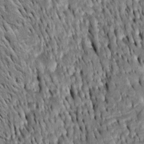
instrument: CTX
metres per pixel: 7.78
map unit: Htu
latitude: -3.8044
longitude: 151.1242
